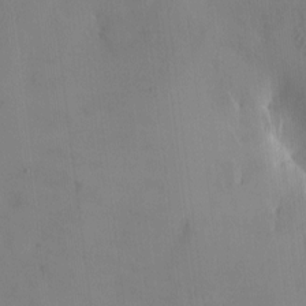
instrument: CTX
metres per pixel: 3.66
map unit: HNhu
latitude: 3.8016
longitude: -5.5938
